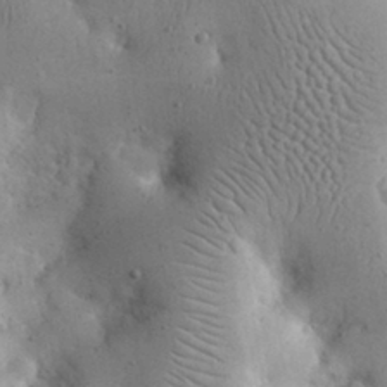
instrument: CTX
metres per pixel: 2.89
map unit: eHh
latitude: 23.8583
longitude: -67.1970
